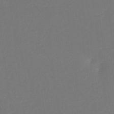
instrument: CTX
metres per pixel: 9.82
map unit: Ht
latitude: -15.9745
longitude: -50.4223
